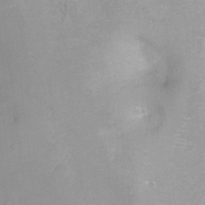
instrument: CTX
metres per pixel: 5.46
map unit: Ht
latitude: -8.2928
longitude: -35.3481
